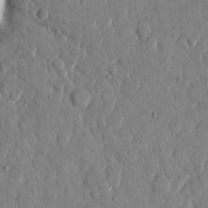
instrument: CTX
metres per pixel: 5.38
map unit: eHh
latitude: 12.9514
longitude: -69.1592
